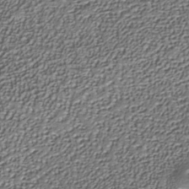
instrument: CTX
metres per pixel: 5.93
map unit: Nhe
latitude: -37.9745
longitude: -89.3671
